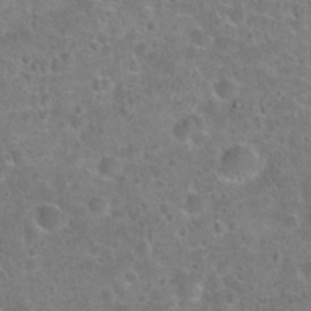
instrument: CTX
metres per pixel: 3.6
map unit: Hto
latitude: 21.7072
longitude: -47.8773
